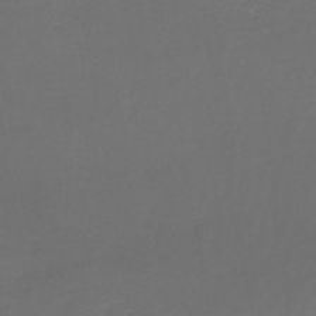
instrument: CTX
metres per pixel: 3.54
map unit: HNhu
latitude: -43.0864
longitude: 97.3888
